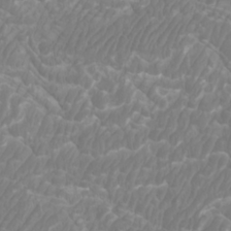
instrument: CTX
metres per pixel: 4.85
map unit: Htu
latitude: -10.1228
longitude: -74.7057
